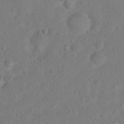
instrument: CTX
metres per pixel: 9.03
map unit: Nhu
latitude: 8.8947
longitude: -22.5546
